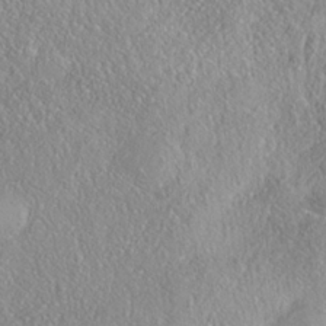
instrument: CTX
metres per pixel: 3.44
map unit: Nhe
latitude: -38.2362
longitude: 137.4832
